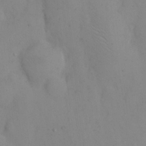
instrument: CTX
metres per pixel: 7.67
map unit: eHh
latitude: 12.5735
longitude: -61.4615
